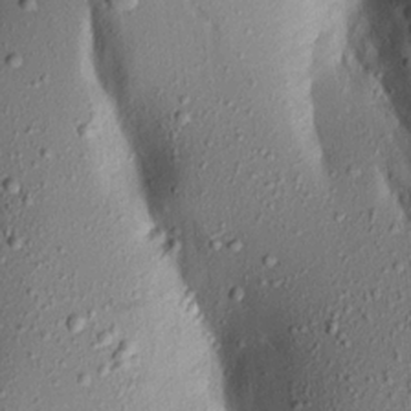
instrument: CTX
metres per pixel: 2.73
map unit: Aa
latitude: 17.5938
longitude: -148.4601
